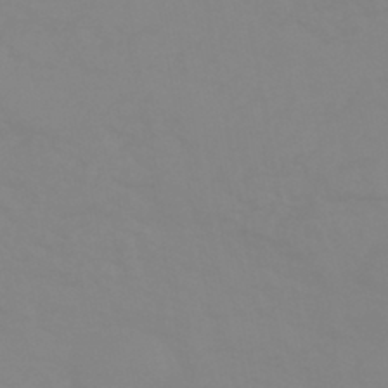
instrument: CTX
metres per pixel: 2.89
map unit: HNhu
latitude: -45.1809
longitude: 90.2173
